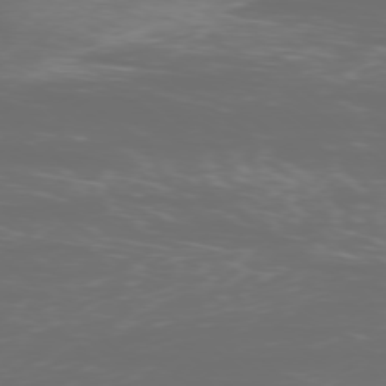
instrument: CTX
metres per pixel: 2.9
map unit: Ap
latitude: -77.2754
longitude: -81.1403
